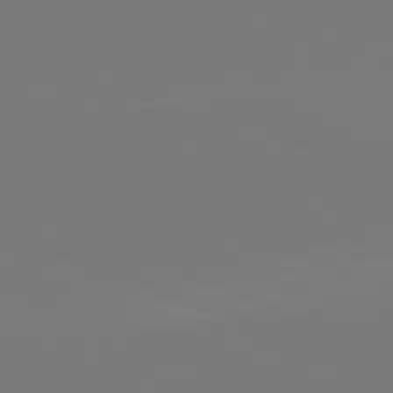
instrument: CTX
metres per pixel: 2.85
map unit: lApd
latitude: 82.1577
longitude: 147.2376
